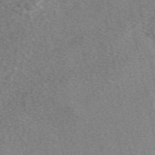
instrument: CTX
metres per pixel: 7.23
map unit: eAb
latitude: 49.1592
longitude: 109.5777
